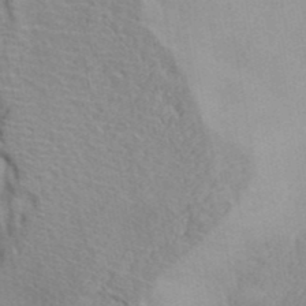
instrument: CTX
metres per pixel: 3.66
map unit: ANa
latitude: 42.6302
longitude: 55.7478
